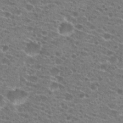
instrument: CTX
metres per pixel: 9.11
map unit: Hto
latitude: 21.6883
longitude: -41.2725
